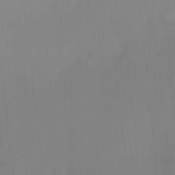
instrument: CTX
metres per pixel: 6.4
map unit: Ht
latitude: -13.8989
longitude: -51.6316
